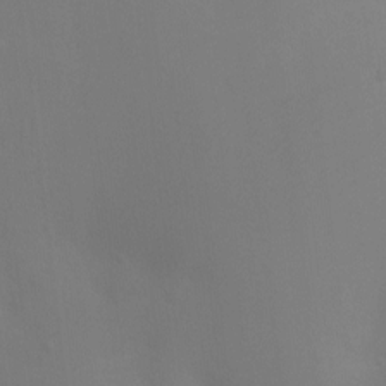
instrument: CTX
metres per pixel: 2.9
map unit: Ht
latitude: -3.9556
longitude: -25.6504
